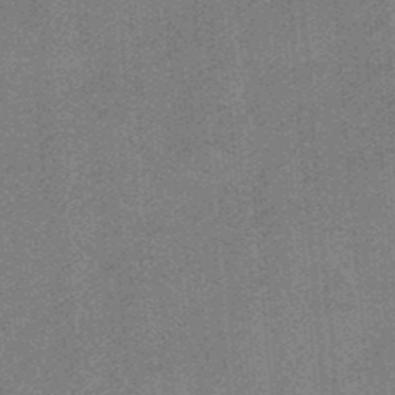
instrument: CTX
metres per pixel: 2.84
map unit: HNb
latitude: -34.7841
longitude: 57.0864
